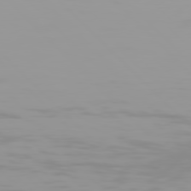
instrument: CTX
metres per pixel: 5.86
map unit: Hpe
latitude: 77.4426
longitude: -163.9717
